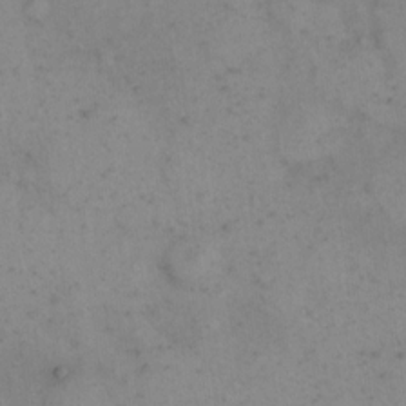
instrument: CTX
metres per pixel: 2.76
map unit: eHh
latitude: 15.3293
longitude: -67.7638
